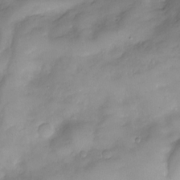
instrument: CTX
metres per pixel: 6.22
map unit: Nve
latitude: -26.2172
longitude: -149.3104
